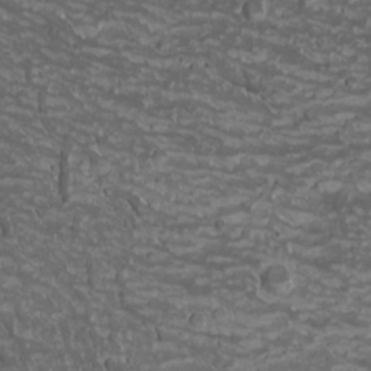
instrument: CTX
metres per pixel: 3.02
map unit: Nhu
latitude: -0.7275
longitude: -80.0822
